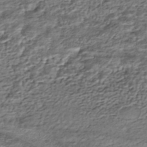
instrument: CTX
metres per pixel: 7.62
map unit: HNhu
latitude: -43.9178
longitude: 106.1984
